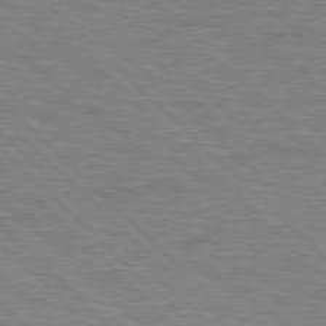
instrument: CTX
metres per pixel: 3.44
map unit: Hpe
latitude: 77.1970
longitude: -152.0255
